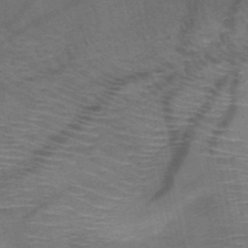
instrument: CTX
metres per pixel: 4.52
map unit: HNb
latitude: -51.0297
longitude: -42.3845
